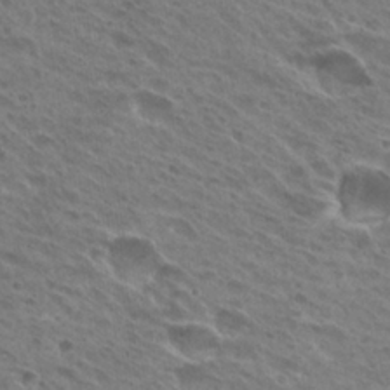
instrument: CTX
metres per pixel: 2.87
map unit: Hto
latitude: 26.1767
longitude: -40.7057
